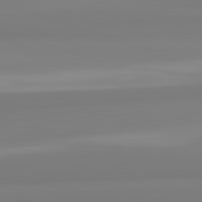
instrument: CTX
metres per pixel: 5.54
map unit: lApd
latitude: 82.4790
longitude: 172.6518
